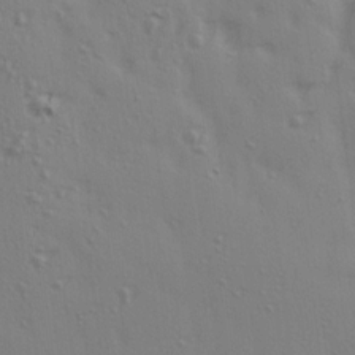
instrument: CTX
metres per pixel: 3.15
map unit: Ave
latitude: 14.9892
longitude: -105.7639
